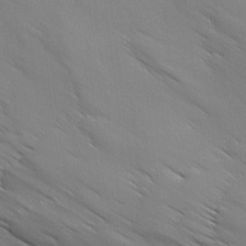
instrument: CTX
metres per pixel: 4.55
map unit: Ave
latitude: 12.3278
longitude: -105.9339
